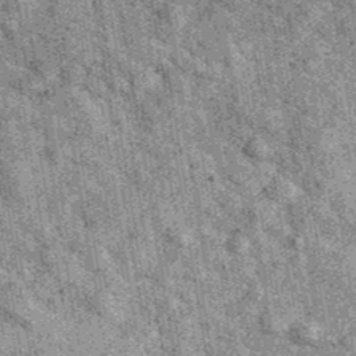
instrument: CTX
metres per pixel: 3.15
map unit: Ave
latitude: 40.0633
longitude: -107.2537
